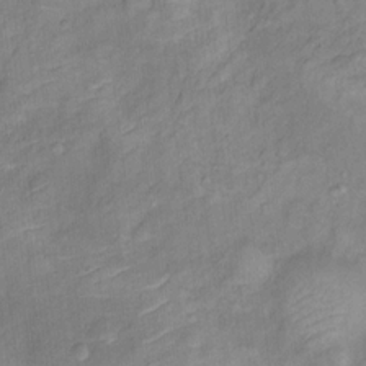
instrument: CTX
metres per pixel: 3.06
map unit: Ht
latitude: 12.0633
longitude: -40.4978
